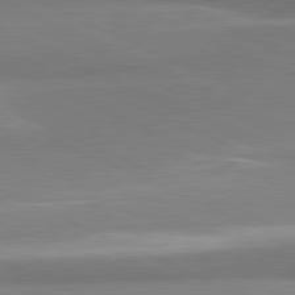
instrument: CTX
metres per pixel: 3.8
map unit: lApd
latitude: 81.1214
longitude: 165.8612
